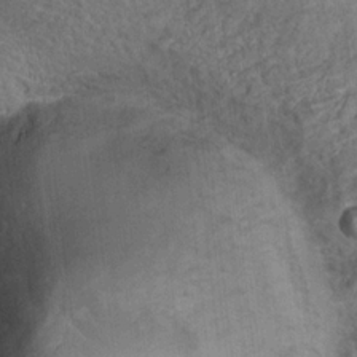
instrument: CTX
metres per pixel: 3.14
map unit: Nhu
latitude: 17.1214
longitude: -31.4049
